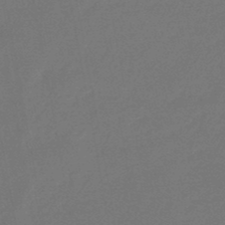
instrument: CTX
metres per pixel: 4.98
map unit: eHb
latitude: -47.5210
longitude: 82.4251
